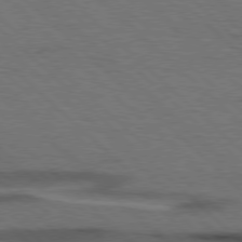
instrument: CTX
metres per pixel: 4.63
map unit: Hpe
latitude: 77.4048
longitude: -155.7827
